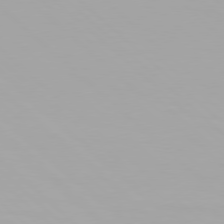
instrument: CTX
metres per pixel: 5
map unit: Hpe
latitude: 77.7638
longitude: -132.8191
